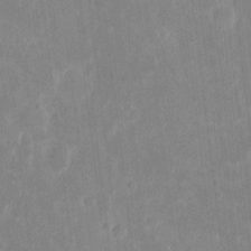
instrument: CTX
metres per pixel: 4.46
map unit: eHh
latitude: 6.8569
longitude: -69.7828
